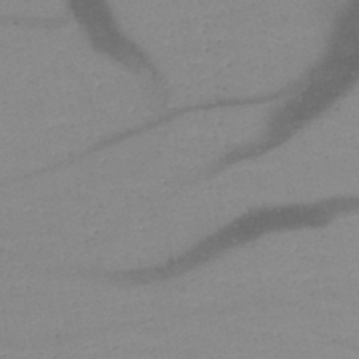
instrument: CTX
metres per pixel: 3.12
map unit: HNb
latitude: -48.9353
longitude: -40.3467
